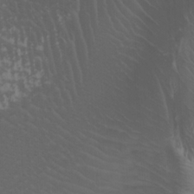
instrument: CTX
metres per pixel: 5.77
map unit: Htu
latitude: -3.6910
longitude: -72.7058
